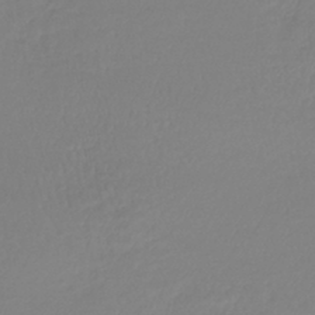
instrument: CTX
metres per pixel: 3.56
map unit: lHb
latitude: -41.9556
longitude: 71.5210
